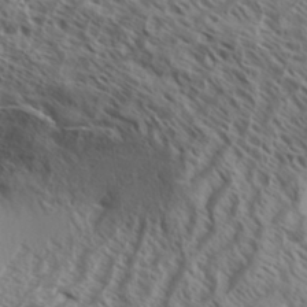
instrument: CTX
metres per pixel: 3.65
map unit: Aa
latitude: 33.5371
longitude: -138.6490
